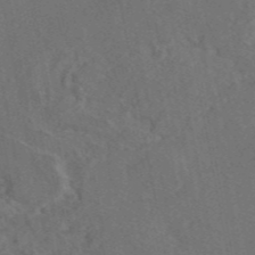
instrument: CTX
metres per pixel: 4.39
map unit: eAb
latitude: 46.2334
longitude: 109.7478
